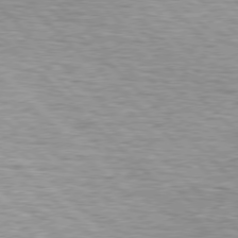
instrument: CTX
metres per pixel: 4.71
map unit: lApd
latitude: 76.7057
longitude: -79.1214
